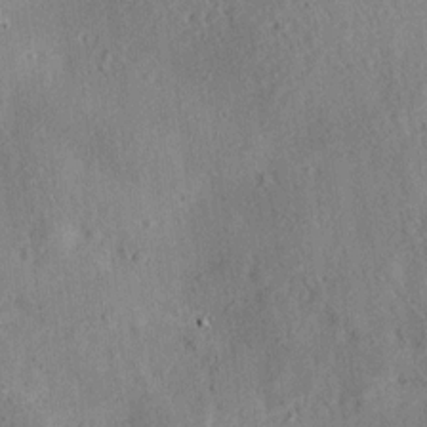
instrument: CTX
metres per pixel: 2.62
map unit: Aa
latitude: 12.4601
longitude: -143.4427
